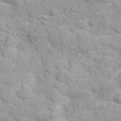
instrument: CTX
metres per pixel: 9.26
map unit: Hve
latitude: 32.1956
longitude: 151.4265
